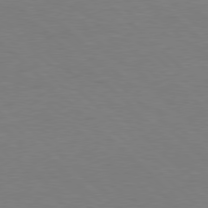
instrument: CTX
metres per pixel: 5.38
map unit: Hpe
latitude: 78.0255
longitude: -149.6316
